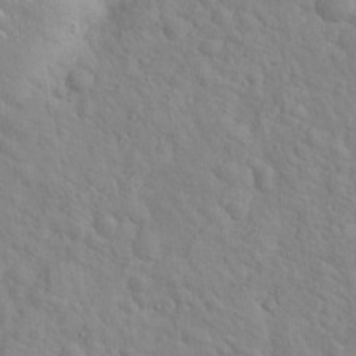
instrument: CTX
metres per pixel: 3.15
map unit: Hto
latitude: 17.2348
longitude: -53.2537
